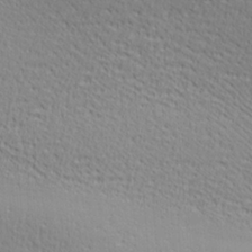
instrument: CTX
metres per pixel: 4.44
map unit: Ave
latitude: 20.6302
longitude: -137.3860
